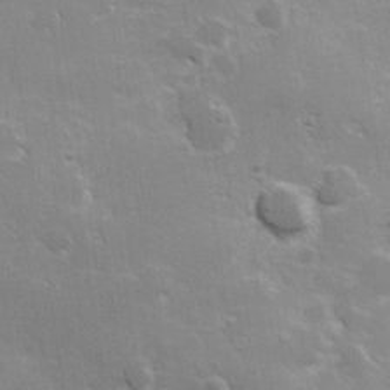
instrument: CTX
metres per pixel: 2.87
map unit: Hve
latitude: 23.6505
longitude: 147.0486
